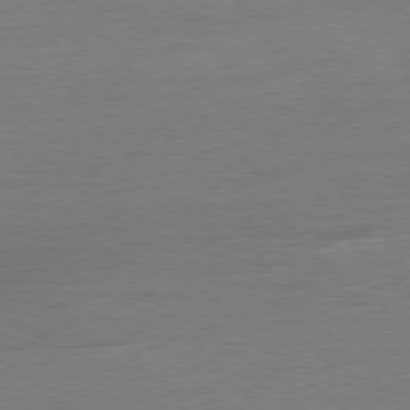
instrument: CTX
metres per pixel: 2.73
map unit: Ap
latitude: -77.4454
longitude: -95.6883
